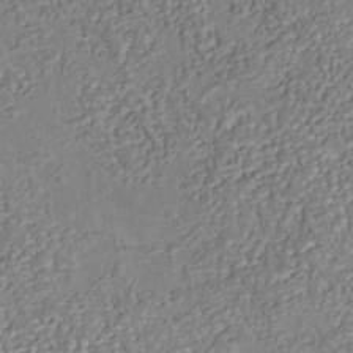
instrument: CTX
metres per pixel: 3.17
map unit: Nhu
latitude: -38.7841
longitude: -85.6694
